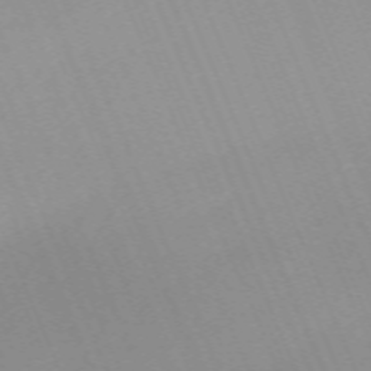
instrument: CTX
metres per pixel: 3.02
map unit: Nhu
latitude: -67.2754
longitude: 38.8219
